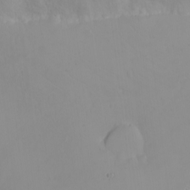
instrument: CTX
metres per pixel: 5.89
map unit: eHh
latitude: -8.7841
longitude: -68.1766
